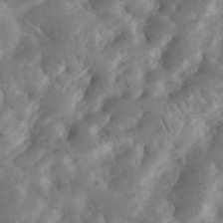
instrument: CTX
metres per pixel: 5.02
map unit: eHh
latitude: 35.6882
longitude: -68.1389
